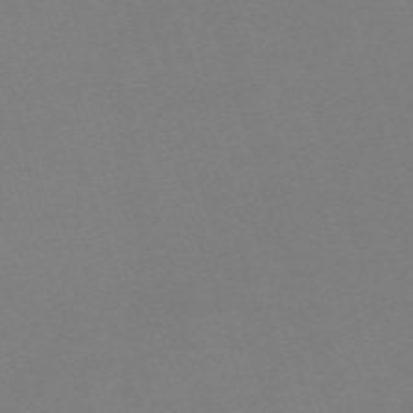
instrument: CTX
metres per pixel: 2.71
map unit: eHh
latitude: -63.6533
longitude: 49.2376
